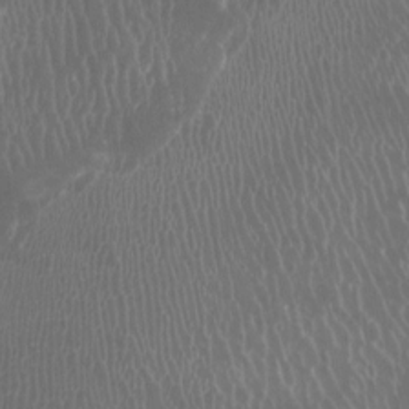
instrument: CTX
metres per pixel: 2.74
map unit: Htu
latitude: -7.0675
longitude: -48.9703
